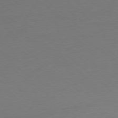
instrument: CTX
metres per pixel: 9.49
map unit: Ap
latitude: -78.3684
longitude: -69.7828
